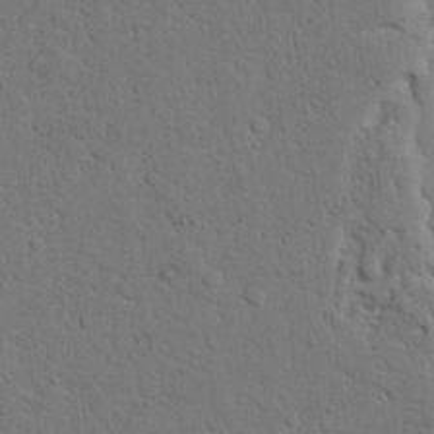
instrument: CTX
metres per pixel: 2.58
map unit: Nhu
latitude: 21.4994
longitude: -76.8758
